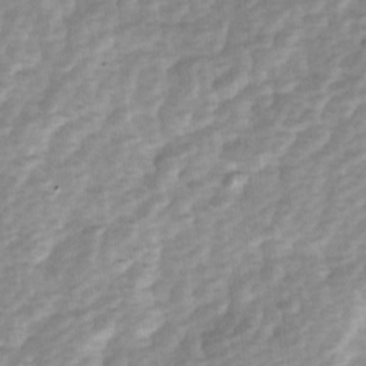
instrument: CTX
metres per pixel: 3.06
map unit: Ave
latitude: 1.2159
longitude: -112.2900
